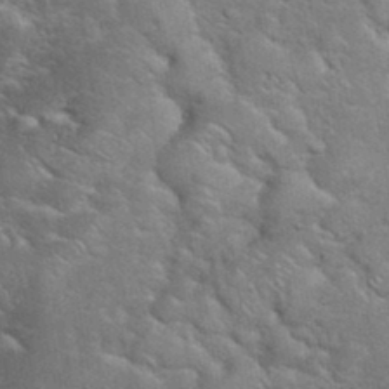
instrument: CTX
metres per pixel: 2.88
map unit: eHh
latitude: 36.2712
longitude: -61.8205
